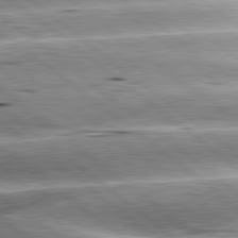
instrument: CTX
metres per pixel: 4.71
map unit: lApd
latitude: 80.7624
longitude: -143.4049
